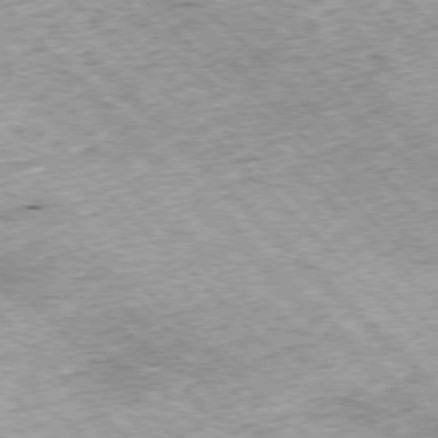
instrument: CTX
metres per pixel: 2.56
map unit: Hpe
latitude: -77.2187
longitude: 13.6911
